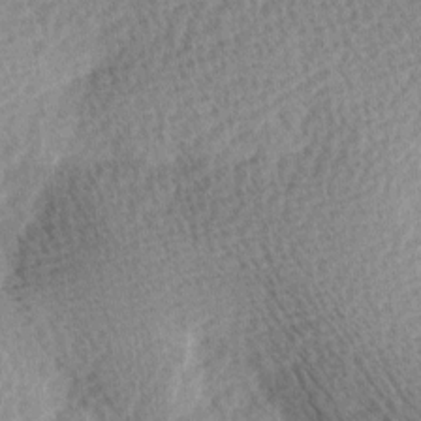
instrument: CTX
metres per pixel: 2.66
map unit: Ave
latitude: 10.9514
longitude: -107.1025
